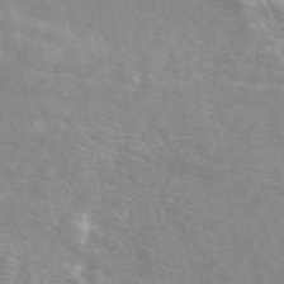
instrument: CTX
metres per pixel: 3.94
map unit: eAb
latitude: 48.9136
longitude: 119.5210
